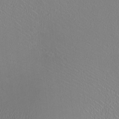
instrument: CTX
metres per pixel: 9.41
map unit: HNhu
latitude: -0.8408
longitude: -1.7449
